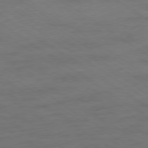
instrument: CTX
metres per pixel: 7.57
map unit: Ap
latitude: -79.5210
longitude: -53.0081
